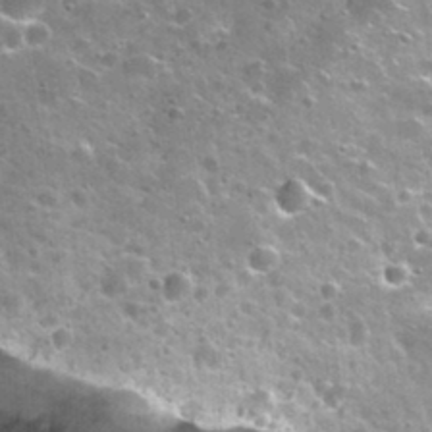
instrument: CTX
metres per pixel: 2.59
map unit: Nhu
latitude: 31.8773
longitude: -53.7450
